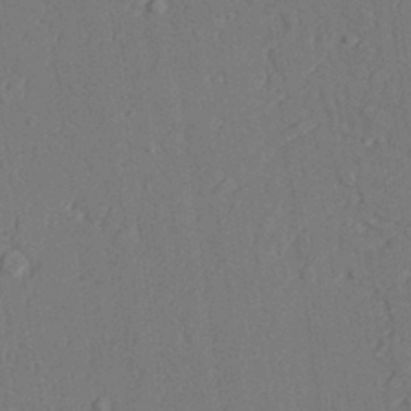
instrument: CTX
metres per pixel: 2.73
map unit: lAvf
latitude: 28.5357
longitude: -109.0647
